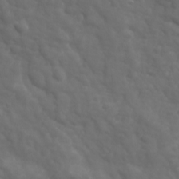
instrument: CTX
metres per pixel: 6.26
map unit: Ave
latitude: 18.8569
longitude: -133.4615
